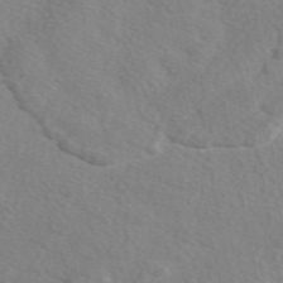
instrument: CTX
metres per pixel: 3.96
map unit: eAb
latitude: 49.7261
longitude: 117.4076
